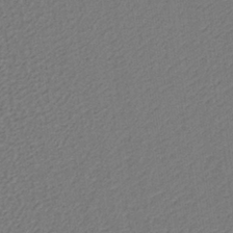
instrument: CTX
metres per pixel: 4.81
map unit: lHb
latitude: -37.4076
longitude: 59.8989
